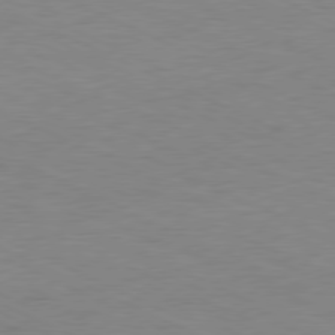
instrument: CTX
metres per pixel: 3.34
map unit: Ap
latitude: -78.3873
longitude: -73.3104
